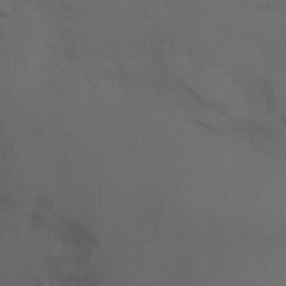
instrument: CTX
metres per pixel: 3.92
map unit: Ht
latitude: 1.6127
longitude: -23.0458
